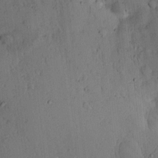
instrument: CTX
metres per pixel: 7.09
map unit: lAvf
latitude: 8.7246
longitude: 169.4454
